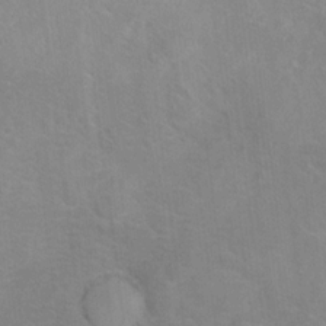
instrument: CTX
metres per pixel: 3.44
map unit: Hto
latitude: 14.8191
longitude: -41.5938
